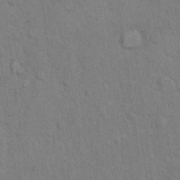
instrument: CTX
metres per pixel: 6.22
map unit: Hto
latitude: 9.2537
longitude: -61.3104
